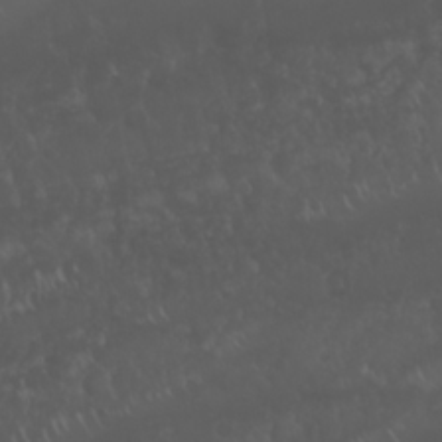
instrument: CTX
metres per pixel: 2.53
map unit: Nhu
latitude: 22.8569
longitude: -64.2900
